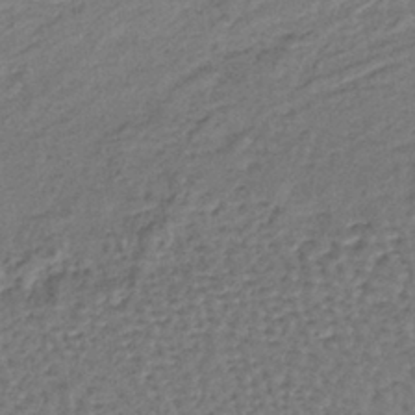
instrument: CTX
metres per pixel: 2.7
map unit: lHb
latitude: -37.7477
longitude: 59.9178
